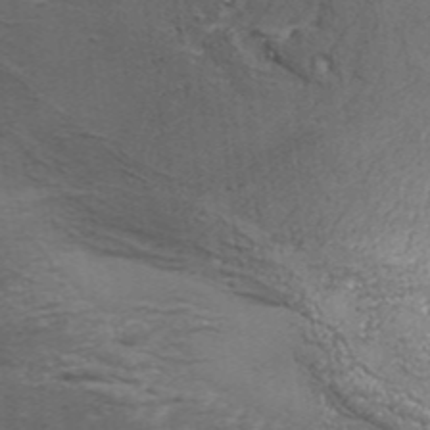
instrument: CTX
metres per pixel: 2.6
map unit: Aa
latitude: 33.8205
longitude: -135.7260
